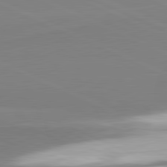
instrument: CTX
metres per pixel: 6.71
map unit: lApd
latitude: 81.6505
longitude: 166.8030
